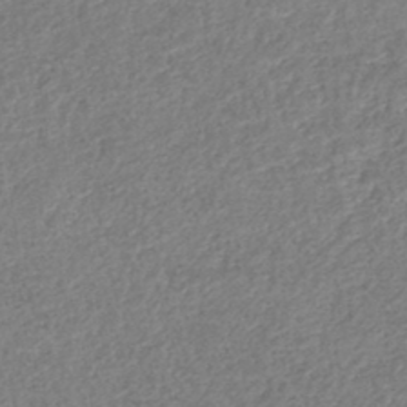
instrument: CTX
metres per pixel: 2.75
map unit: lHb
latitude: -40.8786
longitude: 73.9745
